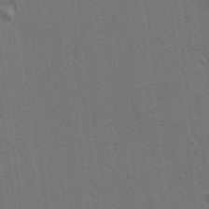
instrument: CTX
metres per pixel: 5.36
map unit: lAa
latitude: 12.6302
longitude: -108.4790
